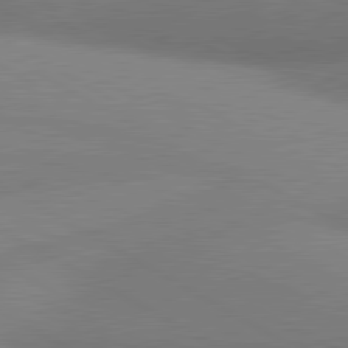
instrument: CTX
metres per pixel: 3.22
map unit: lApd
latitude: 80.7624
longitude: 130.8030
